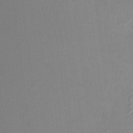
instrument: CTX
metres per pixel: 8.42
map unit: HNhu
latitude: 5.4615
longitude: 8.7274
